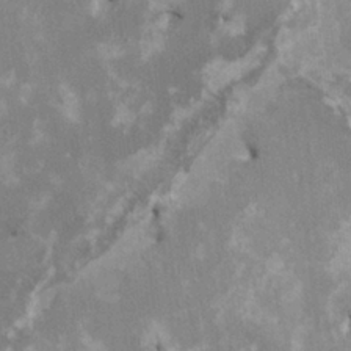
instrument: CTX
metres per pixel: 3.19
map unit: HNhu
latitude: 3.1592
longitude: -4.3845
